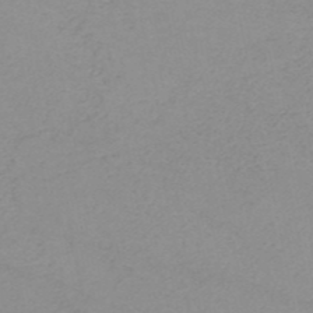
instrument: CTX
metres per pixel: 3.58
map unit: HNb
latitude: -52.0094
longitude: -51.5560
